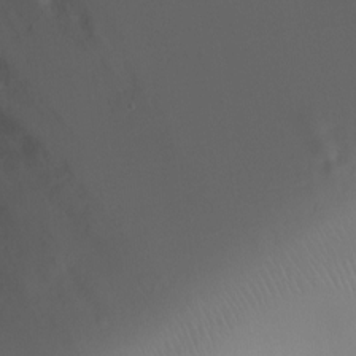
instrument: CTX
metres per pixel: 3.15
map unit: Ht
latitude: -4.9541
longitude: -26.5735
